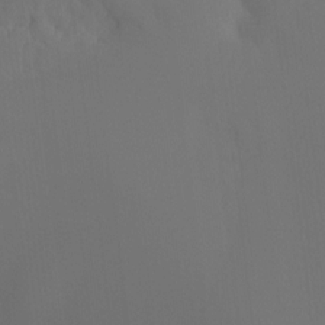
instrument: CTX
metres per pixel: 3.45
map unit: Ht
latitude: -7.3887
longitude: -30.6869
